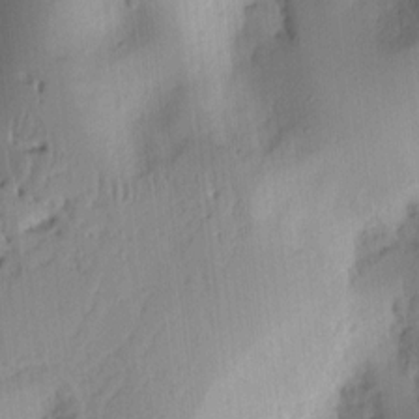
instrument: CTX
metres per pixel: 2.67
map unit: Ht
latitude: 9.1781
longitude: -74.8380
